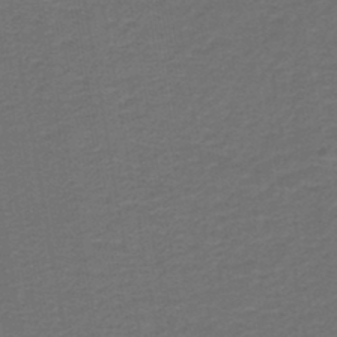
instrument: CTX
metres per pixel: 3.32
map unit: HNb
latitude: -43.5588
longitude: 51.9556
